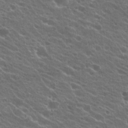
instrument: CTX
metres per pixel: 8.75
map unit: Hto
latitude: 22.6490
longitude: -38.1956
